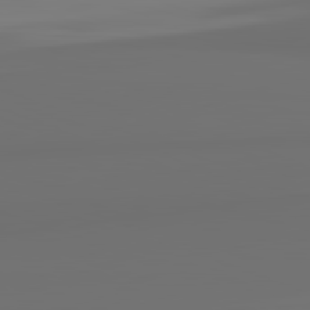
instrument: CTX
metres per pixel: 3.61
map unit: lApd
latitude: 82.3089
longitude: 163.6911
